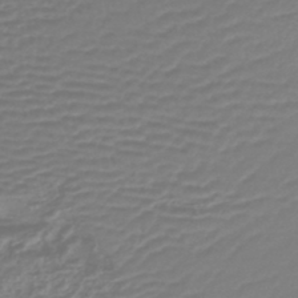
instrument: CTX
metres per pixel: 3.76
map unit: lHb
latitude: -42.8219
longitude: 77.5588
